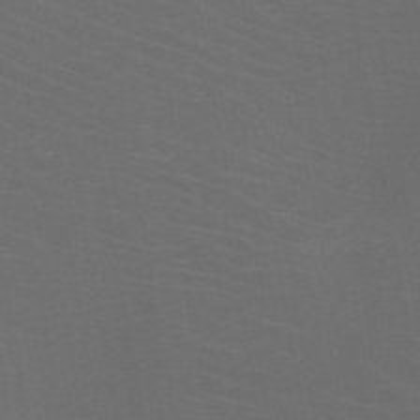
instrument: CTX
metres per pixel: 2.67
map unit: HNb
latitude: -49.5210
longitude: -46.1200
